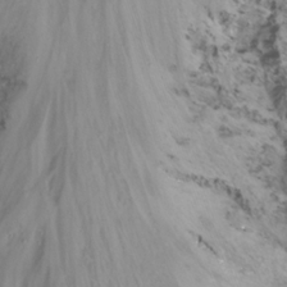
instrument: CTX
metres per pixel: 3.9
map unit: Nhu
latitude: -13.9367
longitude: -59.9906
